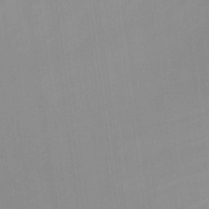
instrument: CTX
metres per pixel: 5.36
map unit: Nhu
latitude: 23.6505
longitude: -63.2537
